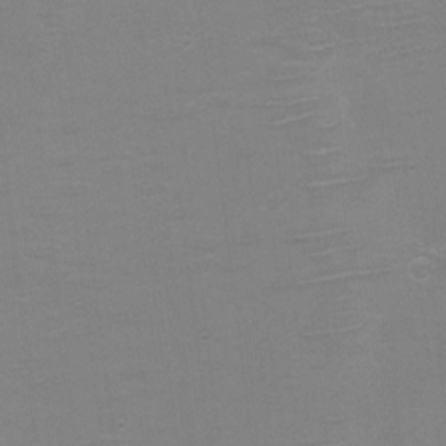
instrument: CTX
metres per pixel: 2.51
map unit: eHh
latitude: -5.3509
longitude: -78.8191
